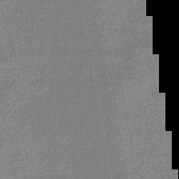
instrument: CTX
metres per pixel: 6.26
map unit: eHb
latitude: -44.4062
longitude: 87.0864
